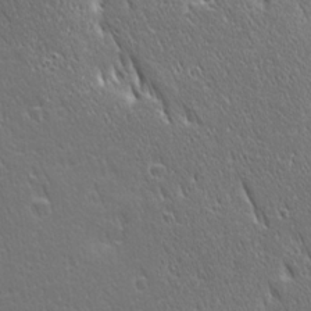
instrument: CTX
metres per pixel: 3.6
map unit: Ave
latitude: 21.1214
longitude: -137.3860
